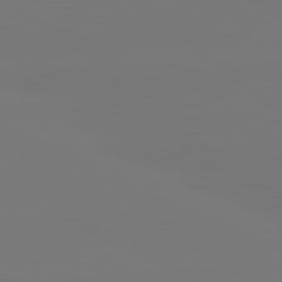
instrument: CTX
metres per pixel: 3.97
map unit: lApd
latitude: 80.8947
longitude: -149.4615
